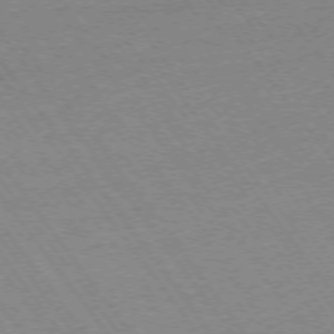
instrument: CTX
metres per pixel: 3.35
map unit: Ap
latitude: -74.6897
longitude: -82.5923
